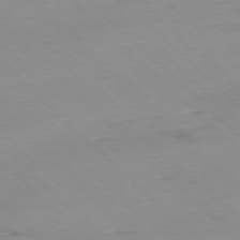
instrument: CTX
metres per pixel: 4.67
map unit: Ap
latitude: -77.4454
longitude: -90.6868
